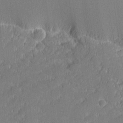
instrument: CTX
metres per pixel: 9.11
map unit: eHh
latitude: -2.2550
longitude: -82.8380
